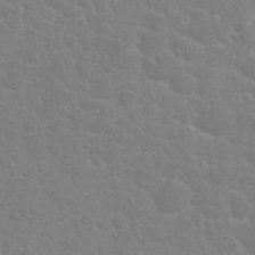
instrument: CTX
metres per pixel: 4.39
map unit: Nhu
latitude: 27.5938
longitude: -51.8772
